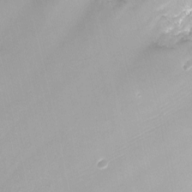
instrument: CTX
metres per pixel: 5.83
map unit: Nhu
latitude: -9.5021
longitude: -77.6127
